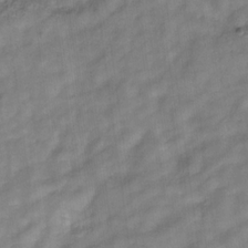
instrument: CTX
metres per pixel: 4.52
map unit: Hve
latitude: -32.3496
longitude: 92.8975
